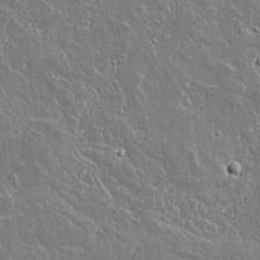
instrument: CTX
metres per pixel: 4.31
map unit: lAvf
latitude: 15.2348
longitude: -128.4034
